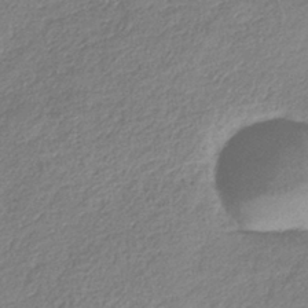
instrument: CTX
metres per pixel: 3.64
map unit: eHb
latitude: -38.4440
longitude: 81.3132
